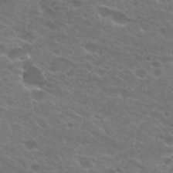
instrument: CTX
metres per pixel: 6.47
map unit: Hto
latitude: 25.2725
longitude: -37.3671
